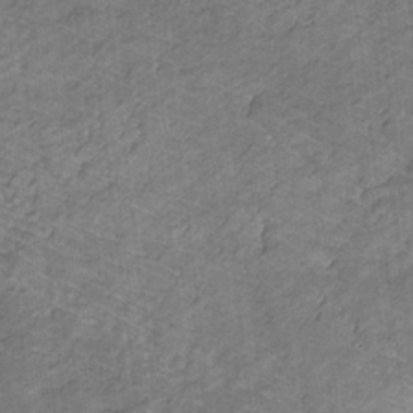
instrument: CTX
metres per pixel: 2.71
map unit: lHb
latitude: -31.1431
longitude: 66.0850
